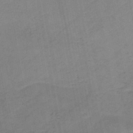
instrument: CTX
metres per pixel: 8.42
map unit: HNb
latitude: -46.1228
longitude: -39.3859
